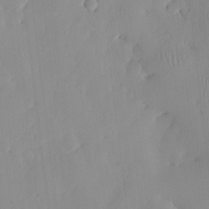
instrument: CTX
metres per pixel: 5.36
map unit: HNhu
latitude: -4.9541
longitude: 15.4644
